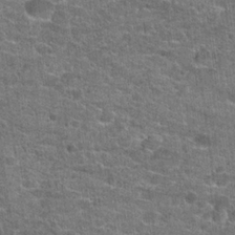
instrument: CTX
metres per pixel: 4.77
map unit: Hto
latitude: 21.0837
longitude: -43.7450
